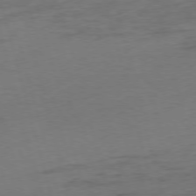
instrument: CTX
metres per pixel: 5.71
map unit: Ap
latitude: -75.2376
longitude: -73.8584
